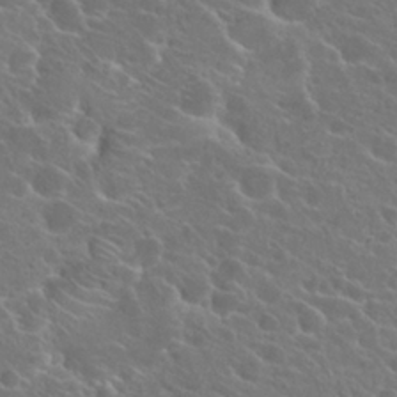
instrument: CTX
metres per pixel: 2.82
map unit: Hto
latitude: 24.4223
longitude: -39.6127
